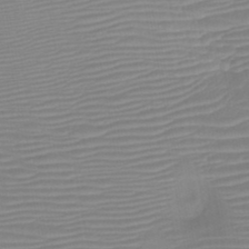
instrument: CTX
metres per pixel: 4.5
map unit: HNb
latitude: -45.7667
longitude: -43.8394
